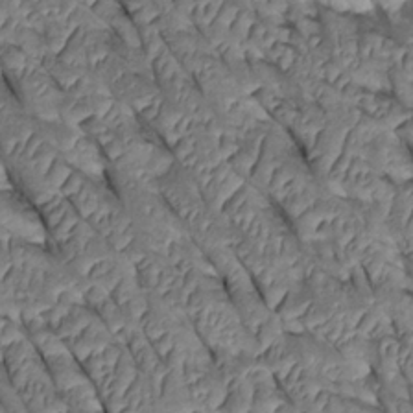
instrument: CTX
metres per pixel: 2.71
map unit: Htu
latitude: 0.8758
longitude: 147.8800
